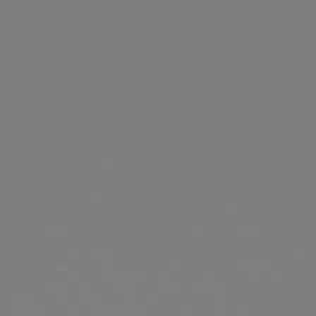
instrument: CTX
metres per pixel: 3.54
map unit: Hpe
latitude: 78.8569
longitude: -173.9717
